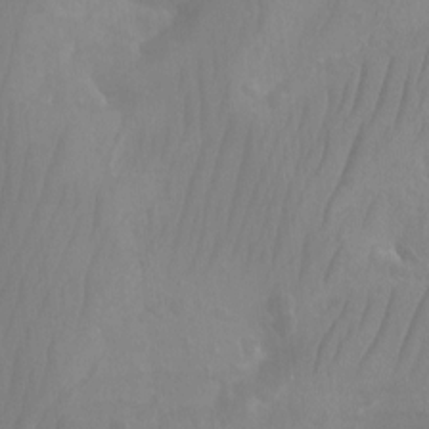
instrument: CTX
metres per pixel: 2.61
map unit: Aa
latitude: -12.7841
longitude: -67.6127
